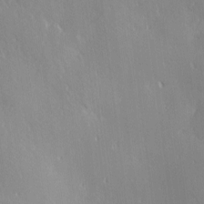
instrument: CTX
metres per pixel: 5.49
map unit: Ave
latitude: 0.8758
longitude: -113.6883
